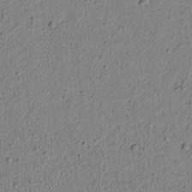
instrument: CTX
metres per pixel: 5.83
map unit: lAvf
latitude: 6.1200
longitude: 167.0297
